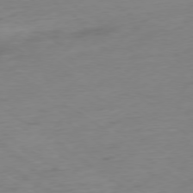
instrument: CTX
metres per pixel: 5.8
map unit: Ap
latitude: -78.1794
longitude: -59.3671
